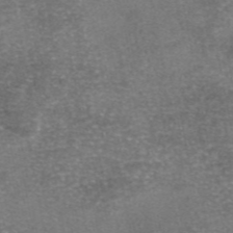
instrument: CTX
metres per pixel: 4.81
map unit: eAb
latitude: 46.4790
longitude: 104.4440
